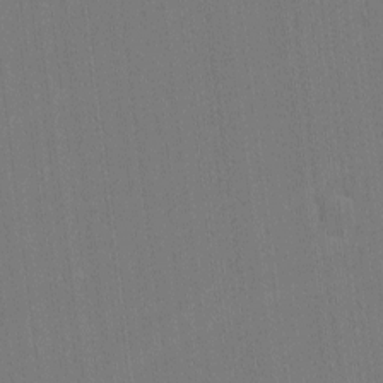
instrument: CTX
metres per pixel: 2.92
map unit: lHvf
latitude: -11.2376
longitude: -104.5735
